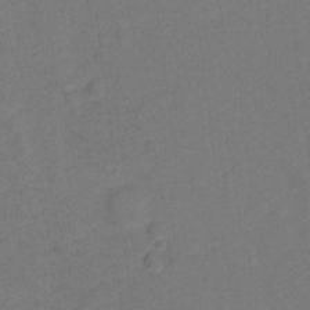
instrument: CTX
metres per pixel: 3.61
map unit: Hto
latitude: -0.2551
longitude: -34.5545
